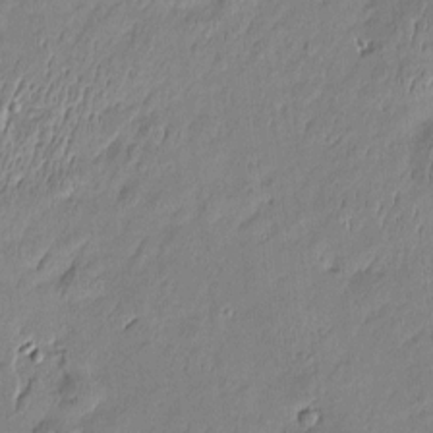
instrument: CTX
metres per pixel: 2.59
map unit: Htu
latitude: -6.3306
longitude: 176.5007
